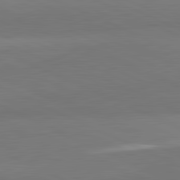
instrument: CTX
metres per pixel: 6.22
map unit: lApd
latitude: 81.9339
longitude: 151.3510
